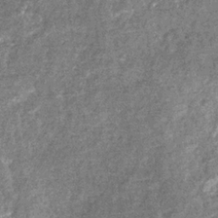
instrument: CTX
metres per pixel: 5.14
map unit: eHb
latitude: -32.1039
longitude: 71.1242
